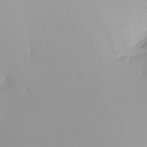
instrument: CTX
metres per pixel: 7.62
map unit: Nhu
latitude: -5.1998
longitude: -94.8947
